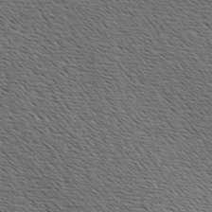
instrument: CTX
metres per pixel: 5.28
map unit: Hve
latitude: 3.6505
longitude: -125.0458
